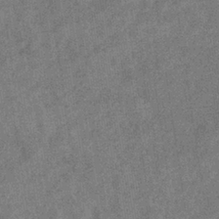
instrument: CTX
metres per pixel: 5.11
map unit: eHb
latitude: -35.6722
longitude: 78.5195
